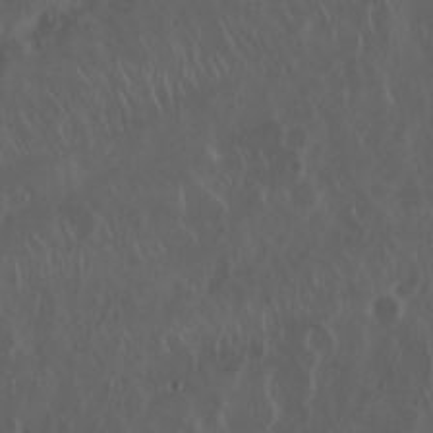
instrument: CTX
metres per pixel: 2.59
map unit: Nhu
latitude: 29.8394
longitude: -59.4804
